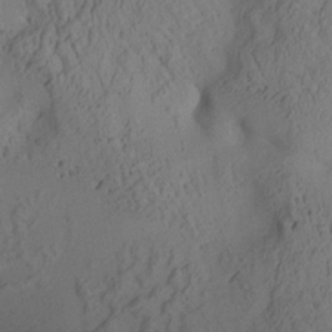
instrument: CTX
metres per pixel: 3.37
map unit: Aa
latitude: 25.4615
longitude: -133.6505
